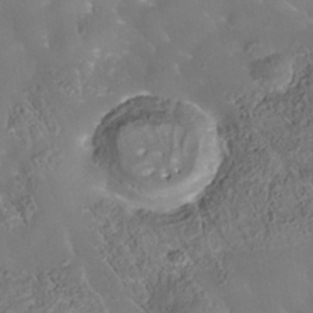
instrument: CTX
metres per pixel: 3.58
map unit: Nhe
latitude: -38.0283
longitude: -118.6868
